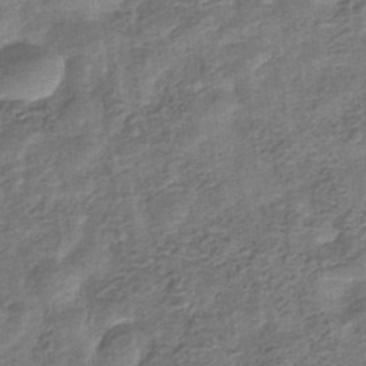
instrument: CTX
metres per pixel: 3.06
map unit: eHb
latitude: -34.3684
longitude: 79.6155
